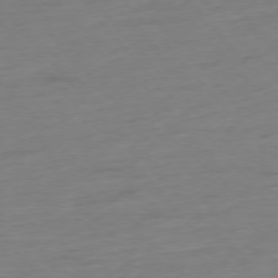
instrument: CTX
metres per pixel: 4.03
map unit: Hpe
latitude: -76.4629
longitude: -14.6491
